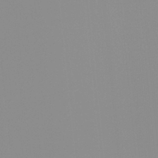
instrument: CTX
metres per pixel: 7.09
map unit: Ht
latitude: -13.8422
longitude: -51.0458
